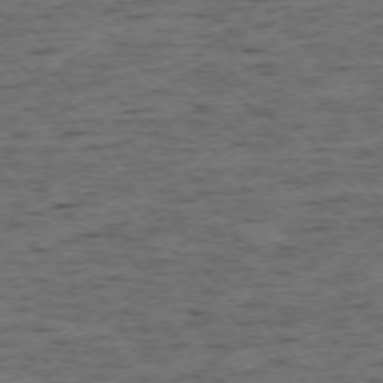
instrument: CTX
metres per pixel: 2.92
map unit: Ap
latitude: -75.4266
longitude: -90.1011
